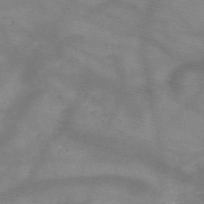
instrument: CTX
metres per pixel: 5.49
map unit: HNb
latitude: -49.5022
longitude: -41.1025
